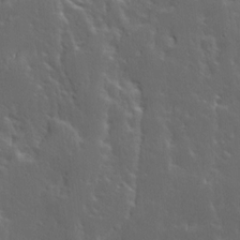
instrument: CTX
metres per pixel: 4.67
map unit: Ave
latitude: 13.9528
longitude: -135.8016
